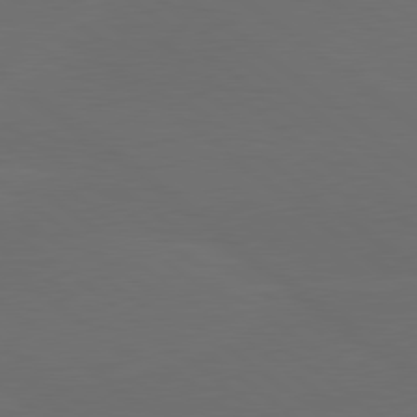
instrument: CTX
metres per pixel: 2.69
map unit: lApd
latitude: 80.1011
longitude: -115.9150
